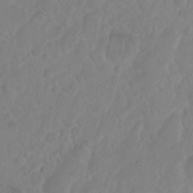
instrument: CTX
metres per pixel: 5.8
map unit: eHh
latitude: 1.1781
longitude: -55.7261
